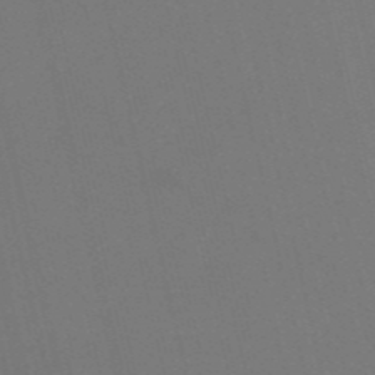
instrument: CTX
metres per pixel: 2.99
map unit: HNb
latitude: -53.3509
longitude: -48.3845
